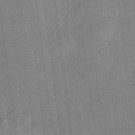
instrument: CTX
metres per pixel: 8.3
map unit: HNhu
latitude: 7.8961
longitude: 13.1998
